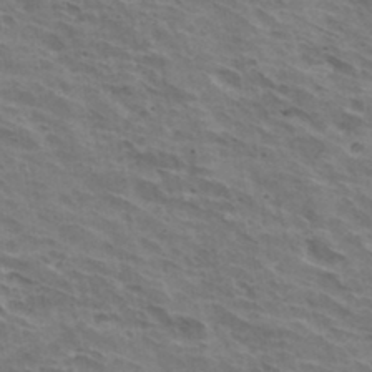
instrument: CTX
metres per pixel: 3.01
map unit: Hto
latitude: 32.8002
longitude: -42.7624
